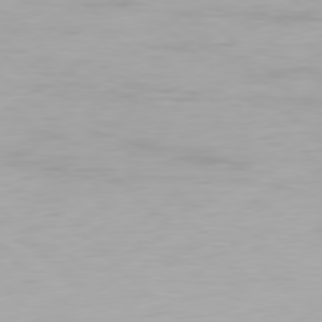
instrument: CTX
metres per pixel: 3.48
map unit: Hpe
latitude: 77.5938
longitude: -162.4979
